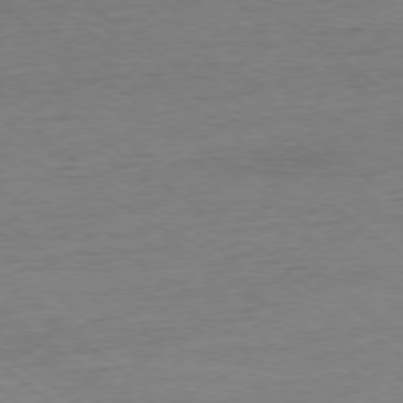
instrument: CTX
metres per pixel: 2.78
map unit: Ap
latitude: -77.8611
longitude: -82.5167
